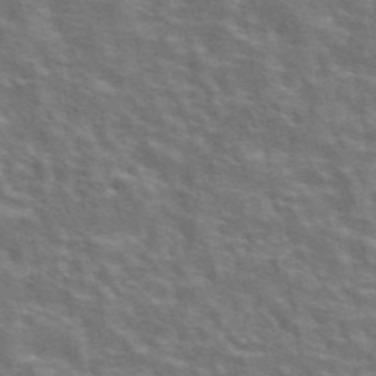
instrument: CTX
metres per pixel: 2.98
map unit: eAb
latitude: 43.7450
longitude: 107.7289
